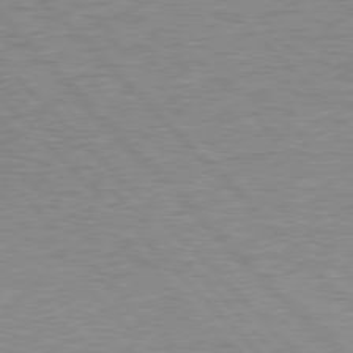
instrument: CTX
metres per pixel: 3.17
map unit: Hpe
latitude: 77.4993
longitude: -157.9528
